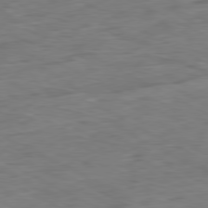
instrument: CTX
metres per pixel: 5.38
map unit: Ap
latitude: -80.7086
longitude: -83.1403
